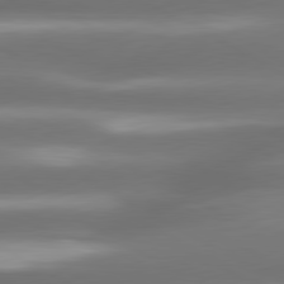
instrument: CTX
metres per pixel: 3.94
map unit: lApd
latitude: 80.4601
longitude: -141.2914
